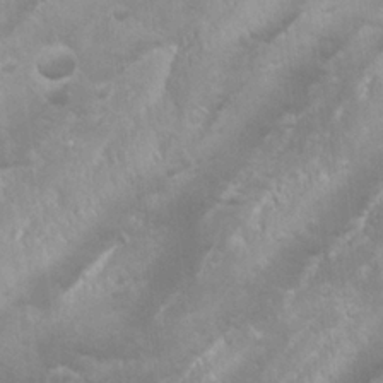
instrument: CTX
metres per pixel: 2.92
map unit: Nhu
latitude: 24.3089
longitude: -59.6127
